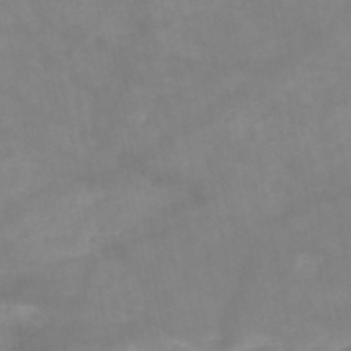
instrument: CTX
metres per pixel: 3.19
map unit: HNb
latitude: -48.8219
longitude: -38.8569
